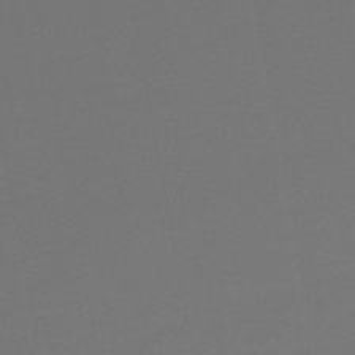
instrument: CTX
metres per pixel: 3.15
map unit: HNb
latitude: -47.8989
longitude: 56.1228
